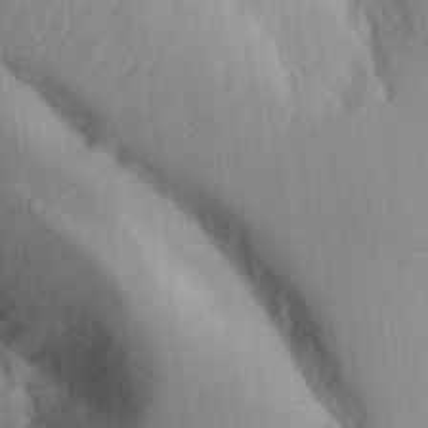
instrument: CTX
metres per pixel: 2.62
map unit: Aa
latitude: 32.5924
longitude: -142.1389
